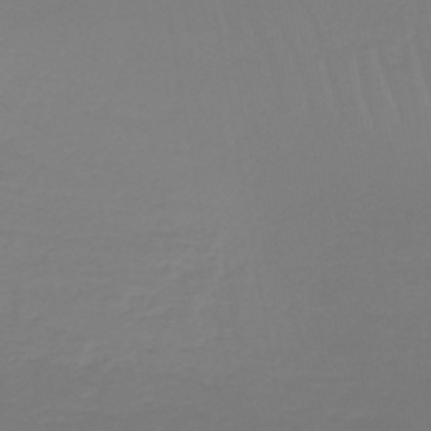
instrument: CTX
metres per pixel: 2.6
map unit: lHb
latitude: -45.8233
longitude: 72.1039
